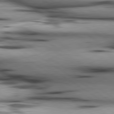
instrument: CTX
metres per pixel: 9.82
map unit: lApd
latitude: 80.2522
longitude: 161.6722
